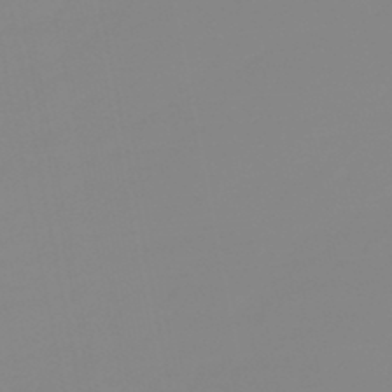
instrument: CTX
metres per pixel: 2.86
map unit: eHb
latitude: -48.7275
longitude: 84.6518
